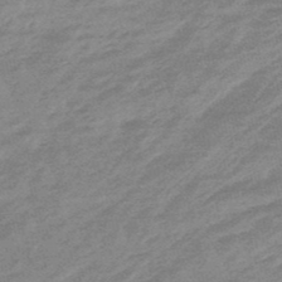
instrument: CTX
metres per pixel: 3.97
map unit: lHb
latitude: -48.1417
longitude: 81.8612
